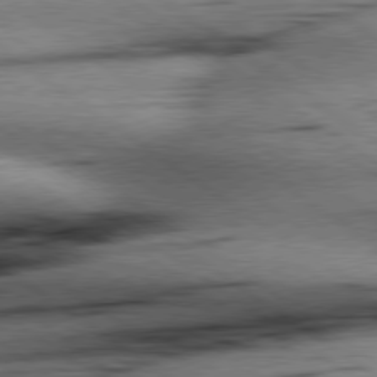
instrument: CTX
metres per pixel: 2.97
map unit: Hpe
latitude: 78.8569
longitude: -155.6883
